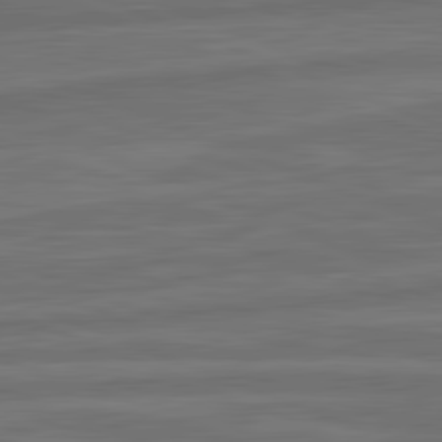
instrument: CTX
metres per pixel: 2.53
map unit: lApd
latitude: 82.0444
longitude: -171.5749
